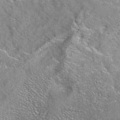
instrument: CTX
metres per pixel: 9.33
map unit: eAb
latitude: 34.8191
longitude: 109.8044
